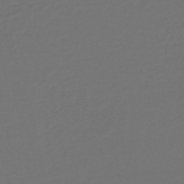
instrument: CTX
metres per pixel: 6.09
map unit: lHb
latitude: -45.6155
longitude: 68.5384
